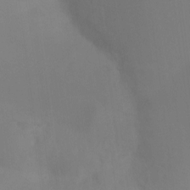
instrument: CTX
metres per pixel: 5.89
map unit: Ht
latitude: -12.3306
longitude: -46.3090
